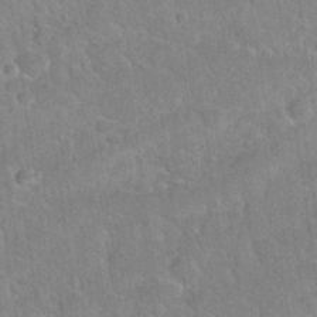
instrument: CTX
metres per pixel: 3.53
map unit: Nhu
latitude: 30.8569
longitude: -51.6693
